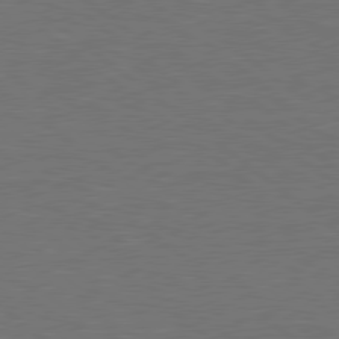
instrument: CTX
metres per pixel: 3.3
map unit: Hpe
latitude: 79.0459
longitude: -123.8772
